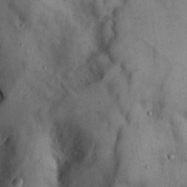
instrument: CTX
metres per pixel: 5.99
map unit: eHh
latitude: 18.7624
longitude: -61.0080
